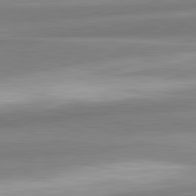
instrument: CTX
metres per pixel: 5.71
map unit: lApd
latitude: 82.1766
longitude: 179.9178
